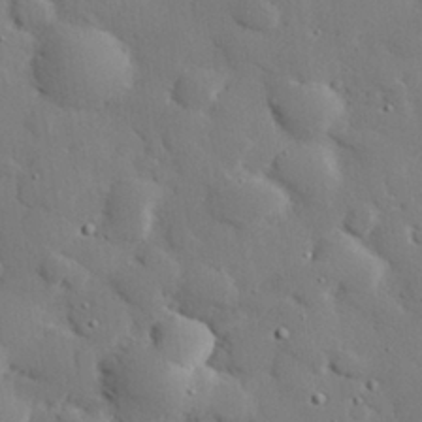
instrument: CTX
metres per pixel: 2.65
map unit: eHh
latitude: 28.9136
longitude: -81.4426
